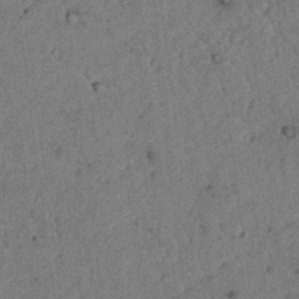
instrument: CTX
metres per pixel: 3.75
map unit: lAvf
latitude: 4.6113
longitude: 158.7652
